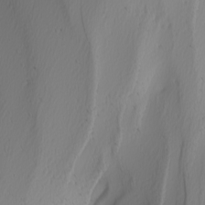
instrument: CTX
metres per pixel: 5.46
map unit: Nhu
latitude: -8.3117
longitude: -95.7072
